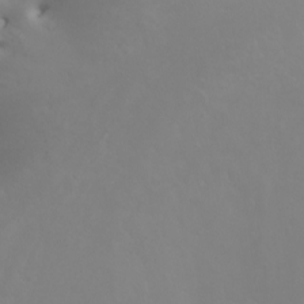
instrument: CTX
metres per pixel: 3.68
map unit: Nhu
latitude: -4.2739
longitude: -74.2334
